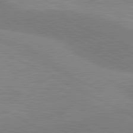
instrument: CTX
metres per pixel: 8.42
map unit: lApd
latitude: 80.7057
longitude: 124.2173
